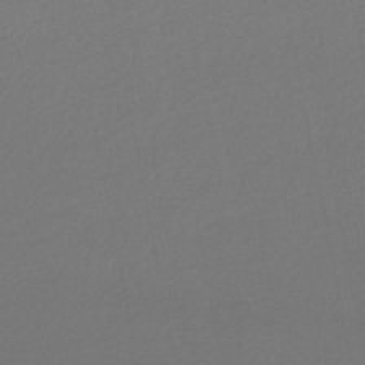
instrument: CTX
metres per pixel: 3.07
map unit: lHb
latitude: -45.4832
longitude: 75.1243
